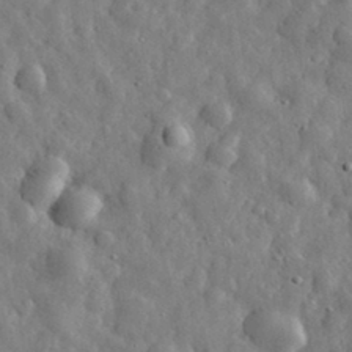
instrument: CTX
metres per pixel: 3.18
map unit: eHh
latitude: 31.5560
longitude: -73.8773
